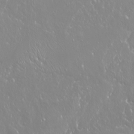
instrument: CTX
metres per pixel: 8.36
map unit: Nhu
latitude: -9.3887
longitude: -70.4034
